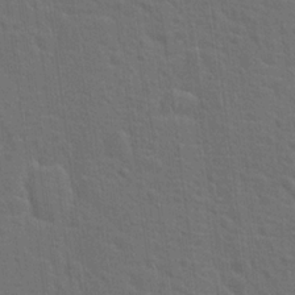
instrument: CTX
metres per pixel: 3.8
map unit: Hto
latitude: 18.0444
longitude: -41.4048
